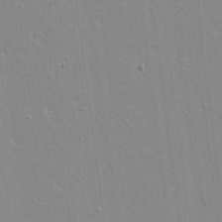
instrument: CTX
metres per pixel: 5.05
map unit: lAvf
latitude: 16.3845
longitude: -128.4034
